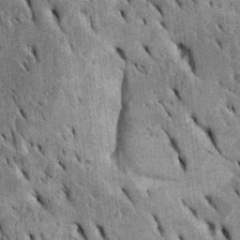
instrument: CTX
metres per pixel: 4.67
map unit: Htu
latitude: -2.9352
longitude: 151.8611
